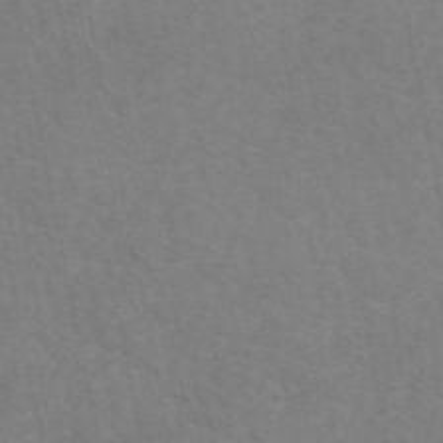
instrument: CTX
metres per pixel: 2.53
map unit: eAb
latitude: 50.4223
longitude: 104.6329
